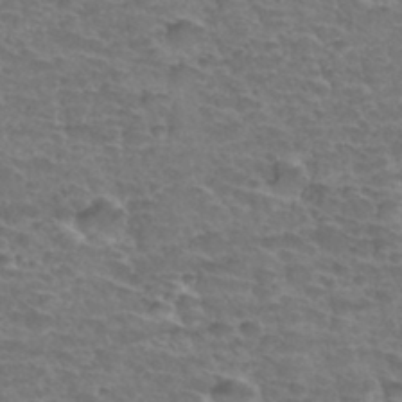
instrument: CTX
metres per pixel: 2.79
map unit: Hto
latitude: 34.0444
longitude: -44.2711
